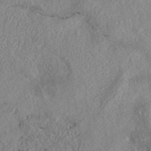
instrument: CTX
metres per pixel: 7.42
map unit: eAb
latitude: 37.5371
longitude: 113.2754
